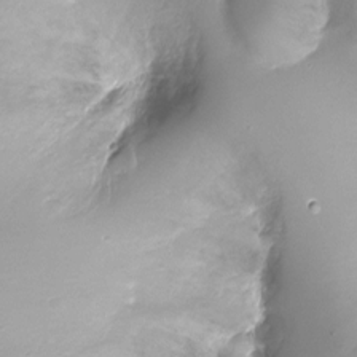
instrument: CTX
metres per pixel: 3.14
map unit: Ht
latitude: -17.5211
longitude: -45.1403
